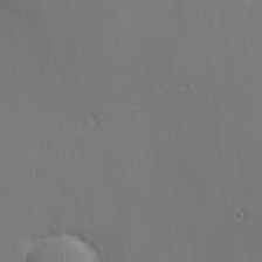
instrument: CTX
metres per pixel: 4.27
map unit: Nhu
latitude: 0.4412
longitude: -76.8569
